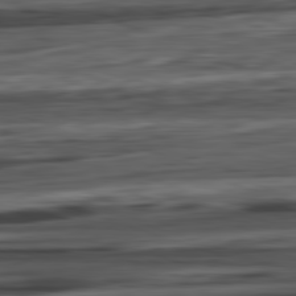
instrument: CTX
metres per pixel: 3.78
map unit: Ap
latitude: -82.2550
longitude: -78.0822
